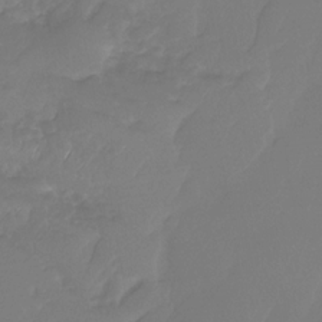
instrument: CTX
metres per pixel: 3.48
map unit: Nhu
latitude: -29.7100
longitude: -63.5560
